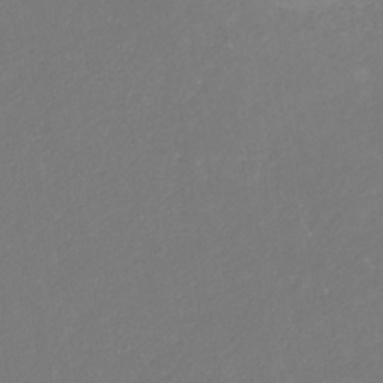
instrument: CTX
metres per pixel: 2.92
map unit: eHb
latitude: -30.9919
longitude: 68.0094
